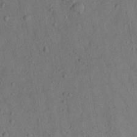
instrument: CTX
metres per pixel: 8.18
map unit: Aa
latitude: 23.1592
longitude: -142.9514
